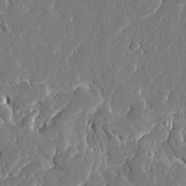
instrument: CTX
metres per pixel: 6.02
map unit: Ave
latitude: 16.2334
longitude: -140.5734
